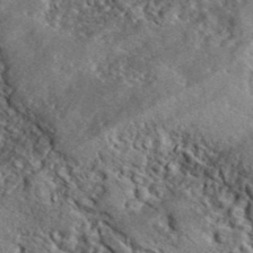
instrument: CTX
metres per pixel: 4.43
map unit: lHvf
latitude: 41.4804
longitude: -89.0081
